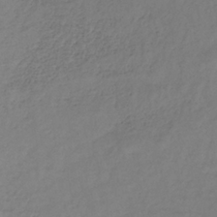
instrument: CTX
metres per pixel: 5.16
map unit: lHb
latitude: -33.5399
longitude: 66.3306
